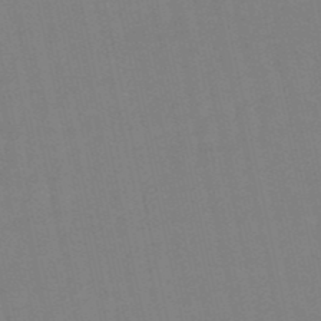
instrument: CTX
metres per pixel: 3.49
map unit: eHb
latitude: -50.2739
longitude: 73.2943
